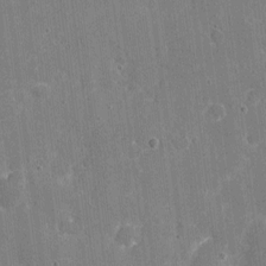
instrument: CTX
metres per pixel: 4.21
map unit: eHh
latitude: 6.0444
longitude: -67.7827
